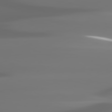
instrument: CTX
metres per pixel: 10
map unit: lApd
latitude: 81.8961
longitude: -145.9150
